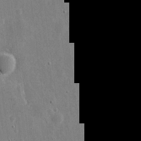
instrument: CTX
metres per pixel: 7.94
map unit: eHh
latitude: 10.9514
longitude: -69.6694
